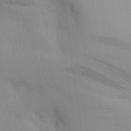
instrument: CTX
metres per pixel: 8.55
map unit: Aa
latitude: 22.3278
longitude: -146.1956
